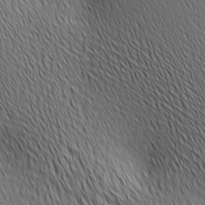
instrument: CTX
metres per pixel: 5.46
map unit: Ave
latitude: 2.3089
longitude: -114.6490
